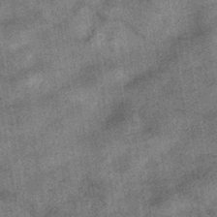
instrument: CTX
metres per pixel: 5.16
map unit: HNhu
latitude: -40.1983
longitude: 96.2929
